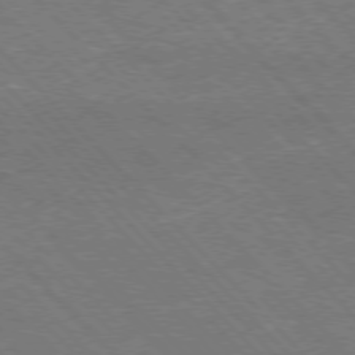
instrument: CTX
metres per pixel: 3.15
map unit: Hpe
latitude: -77.3888
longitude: -12.7246
